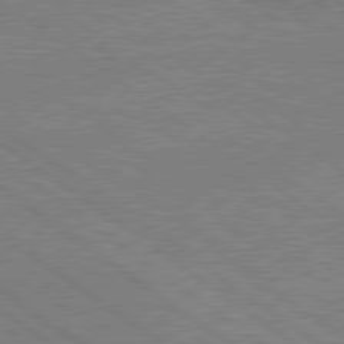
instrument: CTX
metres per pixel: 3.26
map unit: lApd
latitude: 79.4616
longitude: 166.6707
